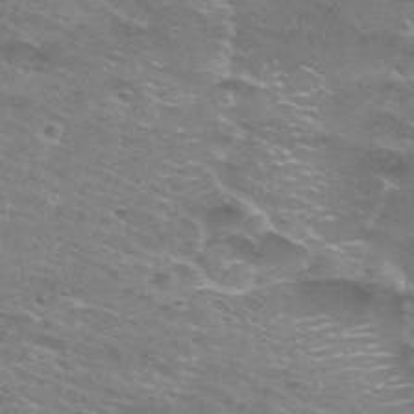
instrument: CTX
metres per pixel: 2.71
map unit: Hto
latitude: 28.8191
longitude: -48.8002
